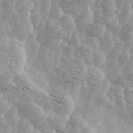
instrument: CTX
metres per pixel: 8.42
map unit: ANa
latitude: 45.6505
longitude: 28.6707
